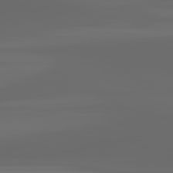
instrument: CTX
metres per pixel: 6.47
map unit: lApd
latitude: 82.8191
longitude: -137.1592
